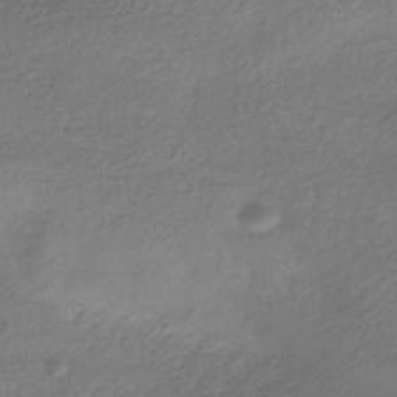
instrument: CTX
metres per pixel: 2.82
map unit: HNhu
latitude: -42.2739
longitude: 99.4832
